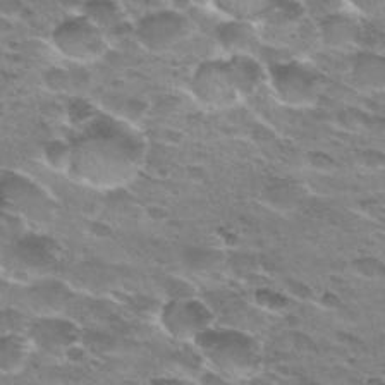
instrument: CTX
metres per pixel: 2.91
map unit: Hto
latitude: 29.6505
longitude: -42.5546
